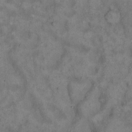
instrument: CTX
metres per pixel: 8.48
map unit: Hto
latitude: 15.3104
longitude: -61.5182
